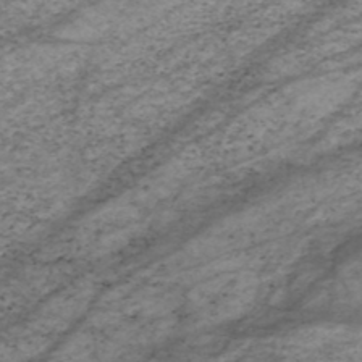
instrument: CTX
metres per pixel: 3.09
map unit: HNhu
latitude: -47.1620
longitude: 28.3306
